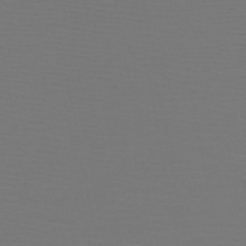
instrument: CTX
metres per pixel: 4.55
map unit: HNb
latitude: -47.7288
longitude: -43.2537
